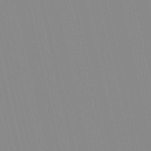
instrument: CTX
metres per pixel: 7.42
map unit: Nve
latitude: -57.5966
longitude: 60.6896
